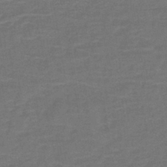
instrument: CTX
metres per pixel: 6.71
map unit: lHb
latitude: -39.4266
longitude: 58.4062
